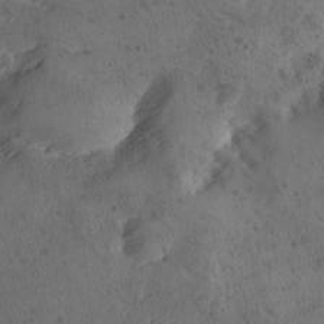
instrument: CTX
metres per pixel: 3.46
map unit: Ave
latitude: -9.2187
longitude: -118.2333
